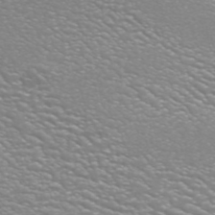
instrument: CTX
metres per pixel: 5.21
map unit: ANa
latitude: 44.5923
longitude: 27.4832
